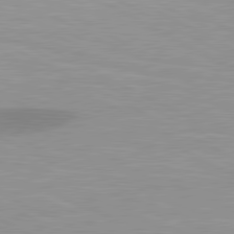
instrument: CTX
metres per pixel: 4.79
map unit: lApd
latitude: 80.7624
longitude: 157.4454
